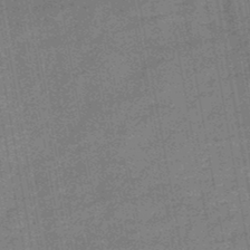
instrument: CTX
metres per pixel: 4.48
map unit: HNb
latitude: -46.5951
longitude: -36.5924
